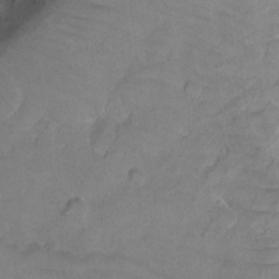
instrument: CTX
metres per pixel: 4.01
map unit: Hto
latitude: 2.1011
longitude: -33.0458
